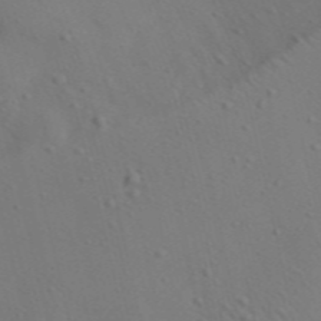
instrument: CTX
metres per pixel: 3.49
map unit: lAa
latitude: 22.5924
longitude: -138.5924
